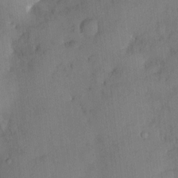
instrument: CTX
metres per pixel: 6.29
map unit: HNhu
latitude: 6.4223
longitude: -3.4615
